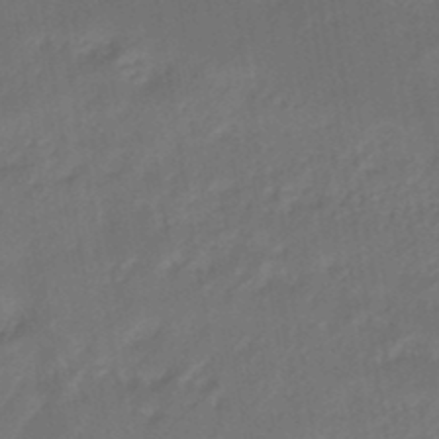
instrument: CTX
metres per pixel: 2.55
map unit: eHb
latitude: -46.7652
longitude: 85.1620
